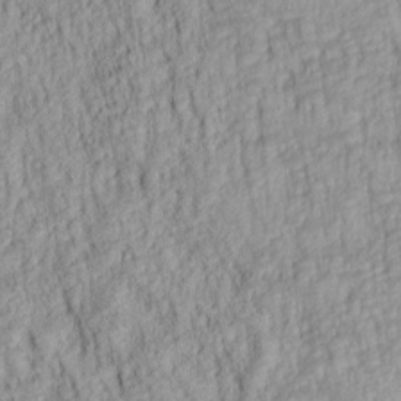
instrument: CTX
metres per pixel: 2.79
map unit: lAa
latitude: 6.4601
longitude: -115.2536
